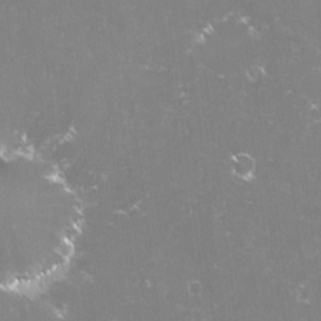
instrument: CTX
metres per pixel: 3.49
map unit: lHvf
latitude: -15.8612
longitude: -101.1214
